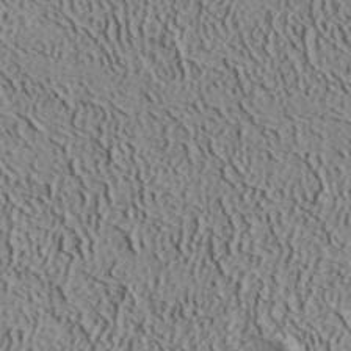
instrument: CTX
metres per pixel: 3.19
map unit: ANa
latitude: 38.6490
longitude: 22.6897
